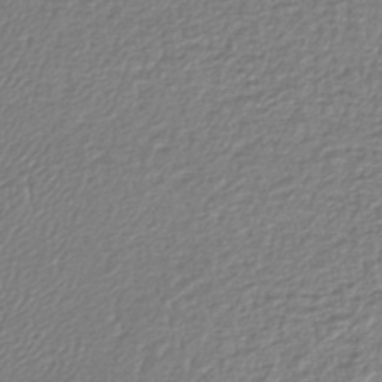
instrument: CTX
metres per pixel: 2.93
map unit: lHb
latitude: -43.5399
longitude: 68.9730
